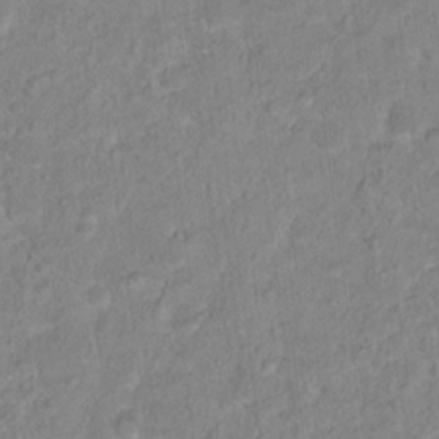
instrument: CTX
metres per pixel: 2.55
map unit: Hto
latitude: 16.3467
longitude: -38.5168
